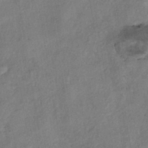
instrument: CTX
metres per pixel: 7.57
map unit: eHh
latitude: -41.2565
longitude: 119.8422
